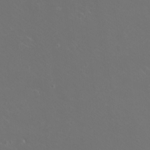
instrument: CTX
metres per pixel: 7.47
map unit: eHh
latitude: -10.8597
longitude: -65.2726
